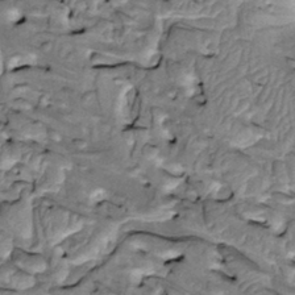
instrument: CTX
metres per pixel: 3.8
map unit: Htu
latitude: -2.7652
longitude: 150.2361
